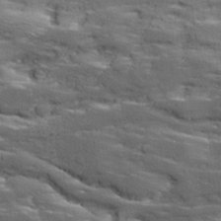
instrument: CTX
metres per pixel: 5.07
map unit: Ave
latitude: 18.5734
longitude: -135.9906
